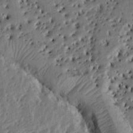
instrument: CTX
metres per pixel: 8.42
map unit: Ht
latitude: 10.1578
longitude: -77.8394
